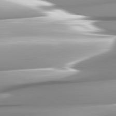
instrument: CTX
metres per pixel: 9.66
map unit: lApd
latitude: 82.0444
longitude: -147.1026
